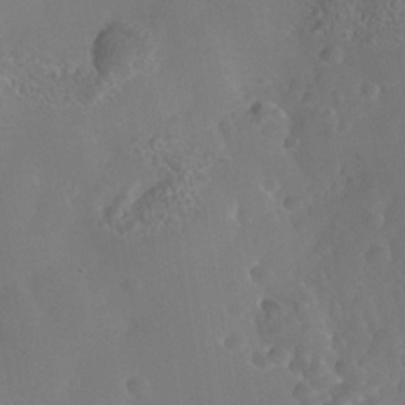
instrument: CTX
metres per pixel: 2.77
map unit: Nhe
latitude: -36.4251
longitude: -130.4790
